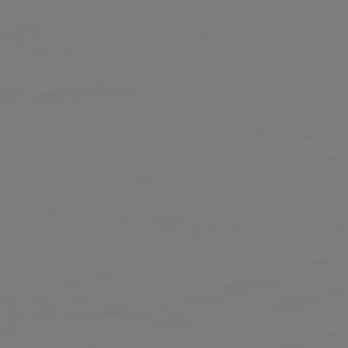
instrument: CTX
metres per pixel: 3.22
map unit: Hpe
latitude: -82.5196
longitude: 9.6344
